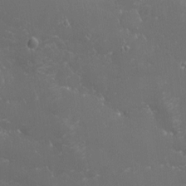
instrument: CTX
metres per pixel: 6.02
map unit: eHh
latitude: -4.4818
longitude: 19.4076
